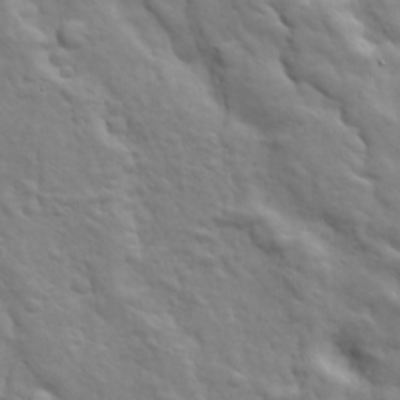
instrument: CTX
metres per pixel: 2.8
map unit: Ave
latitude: 17.7261
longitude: -132.7813
